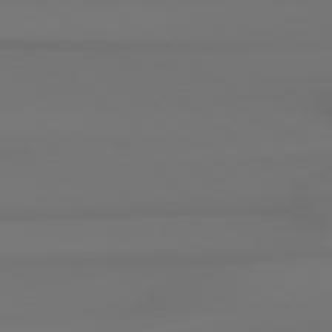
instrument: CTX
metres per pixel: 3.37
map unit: Hpe
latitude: 78.7813
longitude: -136.7624
